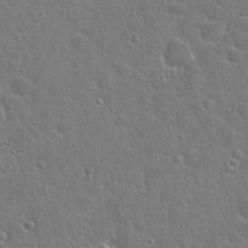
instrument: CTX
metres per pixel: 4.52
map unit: Hto
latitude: 23.3293
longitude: -46.4601
